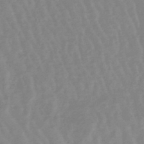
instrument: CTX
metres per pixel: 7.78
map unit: lHb
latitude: -48.5385
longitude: 77.7667
